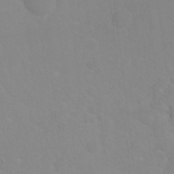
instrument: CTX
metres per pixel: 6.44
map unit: Ht
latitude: 2.6868
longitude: -25.1403
